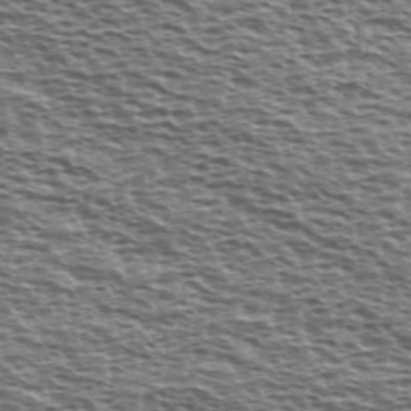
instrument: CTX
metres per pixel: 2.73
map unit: Ave
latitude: 38.1767
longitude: -112.6112
